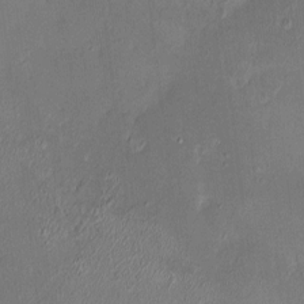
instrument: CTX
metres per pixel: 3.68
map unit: HNhu
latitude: 4.9703
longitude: 11.0487
